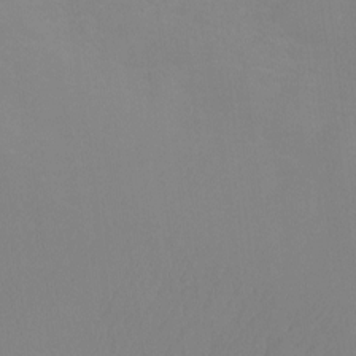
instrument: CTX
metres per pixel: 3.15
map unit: Ht
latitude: -8.1606
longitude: -34.8191
